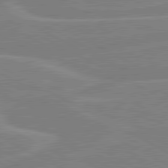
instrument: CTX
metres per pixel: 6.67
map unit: lApd
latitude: 80.8002
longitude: 121.5777
